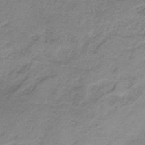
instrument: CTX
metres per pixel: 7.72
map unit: HNb
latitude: -33.4077
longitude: 57.7477
